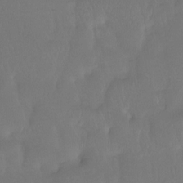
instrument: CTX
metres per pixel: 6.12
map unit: Htu
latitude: -14.4062
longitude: -46.4979
